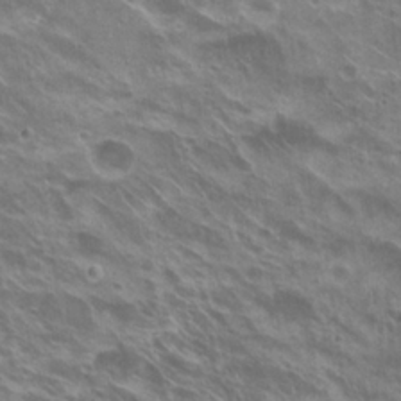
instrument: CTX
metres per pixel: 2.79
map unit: Hto
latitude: 23.5182
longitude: -38.8002
